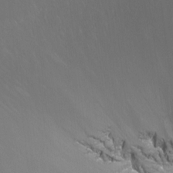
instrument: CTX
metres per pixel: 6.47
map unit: Aa
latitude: -13.4643
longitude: -67.1592
